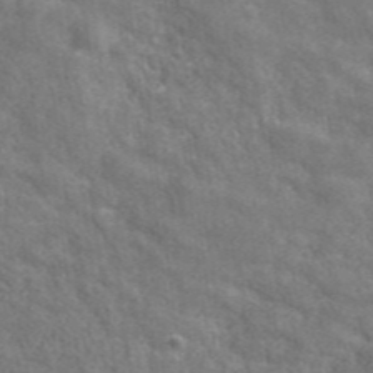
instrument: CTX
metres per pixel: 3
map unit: eHh
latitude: 42.8947
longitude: -91.7261
